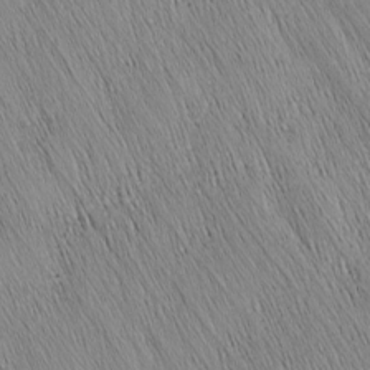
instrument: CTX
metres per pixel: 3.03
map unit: Nhu
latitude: -4.4440
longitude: -150.0822
